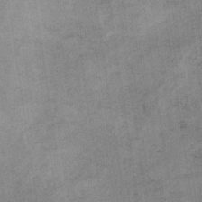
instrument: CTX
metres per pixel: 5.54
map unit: HNb
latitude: -33.1998
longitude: 62.5573
